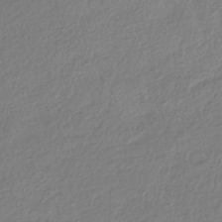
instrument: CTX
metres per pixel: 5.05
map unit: HNhu
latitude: -42.0283
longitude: 97.7667
